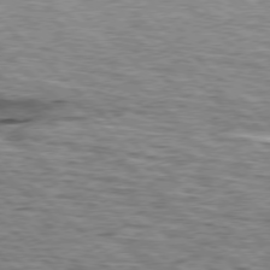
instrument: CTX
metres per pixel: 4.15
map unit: lApd
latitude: 76.4601
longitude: -79.6883
